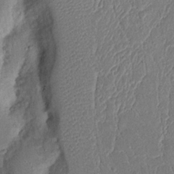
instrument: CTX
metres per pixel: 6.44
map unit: Nhu
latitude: 16.8380
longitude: -74.2334
